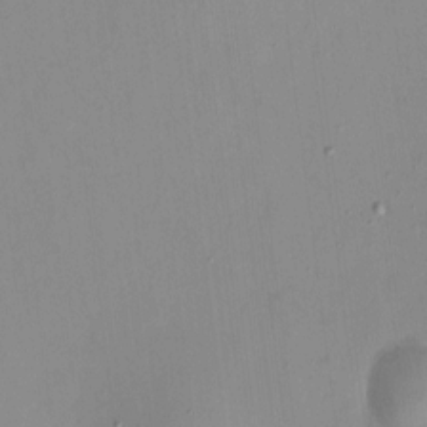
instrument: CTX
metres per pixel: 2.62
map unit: HNhu
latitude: -0.5385
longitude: -6.5735
